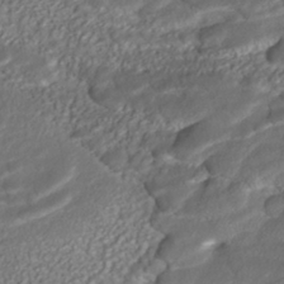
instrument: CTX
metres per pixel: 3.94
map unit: ANa
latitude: -41.6344
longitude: 108.8786
